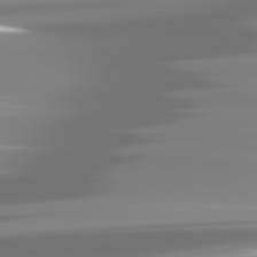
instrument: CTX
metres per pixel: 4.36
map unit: lApd
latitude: 81.5749
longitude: -139.1592
